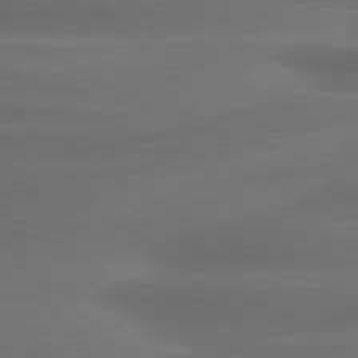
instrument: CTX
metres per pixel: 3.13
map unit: lApd
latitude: 79.1214
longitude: -114.8946
